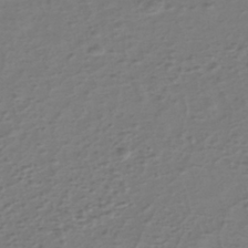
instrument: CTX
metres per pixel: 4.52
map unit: eHh
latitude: -39.9178
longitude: -28.4412
